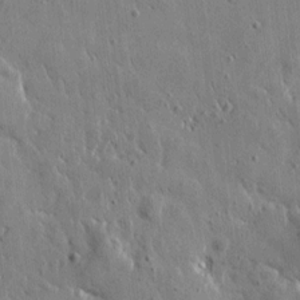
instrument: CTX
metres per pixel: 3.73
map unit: Htu
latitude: 1.1781
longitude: -178.2523
